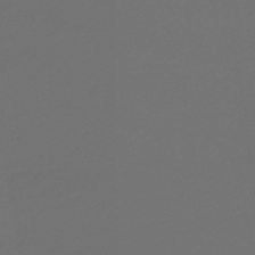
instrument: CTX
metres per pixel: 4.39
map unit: lHb
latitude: -46.3873
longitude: 60.4818
